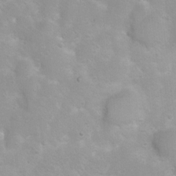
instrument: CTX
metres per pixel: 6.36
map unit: Ht
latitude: 3.6127
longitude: -26.3467
